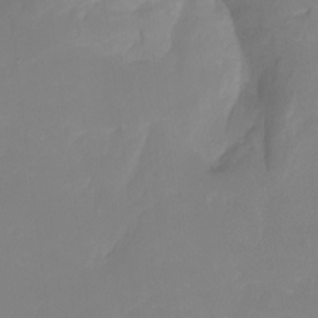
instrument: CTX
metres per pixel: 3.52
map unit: Nhu
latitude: -14.1606
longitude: -58.8569
